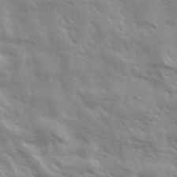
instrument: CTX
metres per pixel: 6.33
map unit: Ave
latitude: 36.8947
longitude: -111.0648
